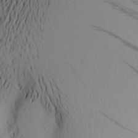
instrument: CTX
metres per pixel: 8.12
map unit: Aa
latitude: 22.3278
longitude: -146.4601
